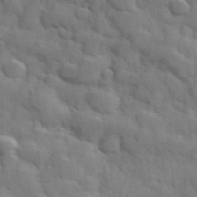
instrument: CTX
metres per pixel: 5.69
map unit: Hve
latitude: 31.4049
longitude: 151.0675
